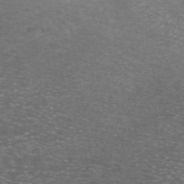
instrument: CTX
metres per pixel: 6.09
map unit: ANa
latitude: 44.7057
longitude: 25.7289
